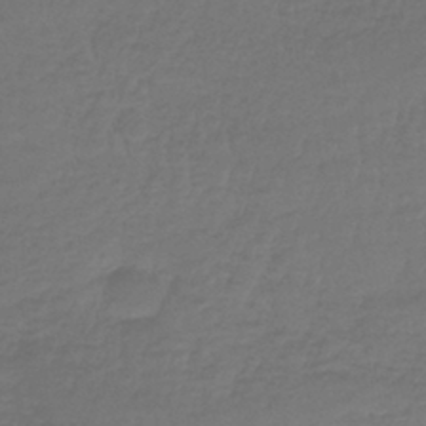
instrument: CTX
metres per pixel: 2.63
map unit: lHb
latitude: -42.3684
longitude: 65.5777
